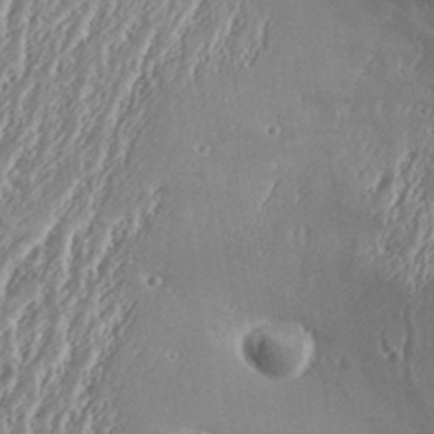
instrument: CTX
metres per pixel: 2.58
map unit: Aa
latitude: 33.3860
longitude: -134.5923
